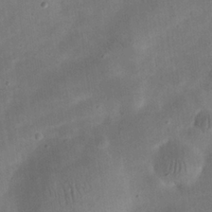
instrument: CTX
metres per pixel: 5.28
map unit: eHh
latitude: 24.3845
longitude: -67.8394
